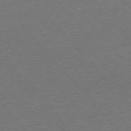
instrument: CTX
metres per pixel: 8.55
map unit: Ap
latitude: -76.1417
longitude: -94.2523
